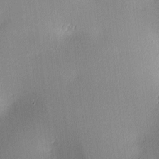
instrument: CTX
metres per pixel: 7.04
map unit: lAa
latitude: 2.9324
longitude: -116.3089
